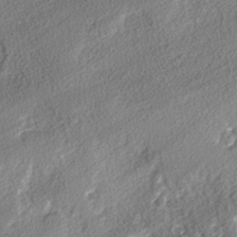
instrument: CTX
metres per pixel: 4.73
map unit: lAvf
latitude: -3.4643
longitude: -108.5167
